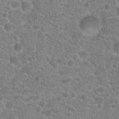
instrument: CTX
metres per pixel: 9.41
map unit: Hto
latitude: 20.2901
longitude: -43.2159
